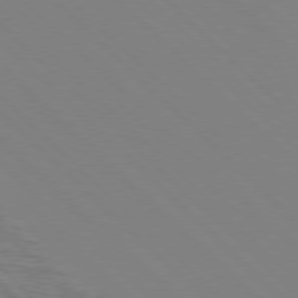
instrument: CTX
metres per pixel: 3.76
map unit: Hpe
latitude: 77.3292
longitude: -126.1389
